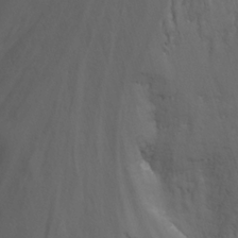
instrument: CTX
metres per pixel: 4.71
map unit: Nhu
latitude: -13.7289
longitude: -70.8758
